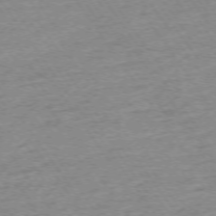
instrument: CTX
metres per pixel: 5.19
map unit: Ap
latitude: -74.7652
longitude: -84.2712
